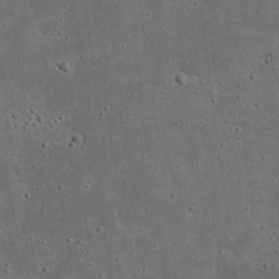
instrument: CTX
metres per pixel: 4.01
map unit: eHh
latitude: 23.2537
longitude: -69.9339
